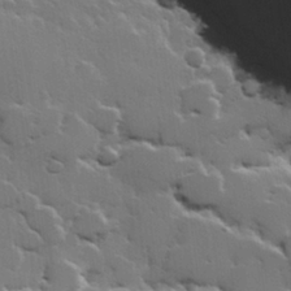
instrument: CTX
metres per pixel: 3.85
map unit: Hve
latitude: 22.8002
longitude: 149.4644
